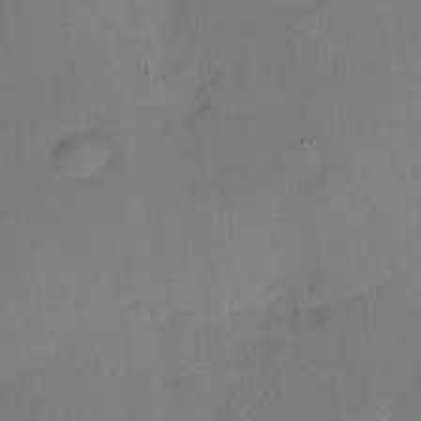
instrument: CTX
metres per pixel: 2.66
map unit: eHh
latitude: 4.1389
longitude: -72.2901
